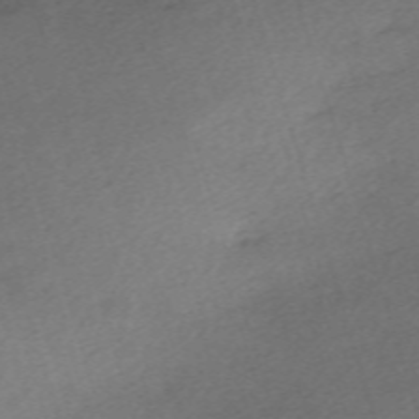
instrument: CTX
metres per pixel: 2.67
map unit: eHh
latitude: -61.8989
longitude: 53.7666
